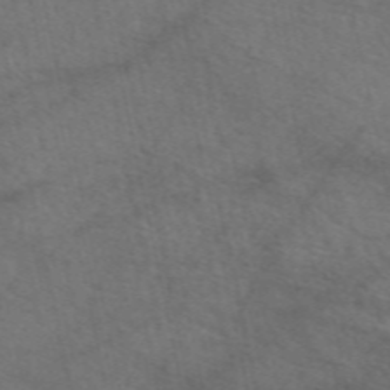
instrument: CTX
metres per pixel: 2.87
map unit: eAb
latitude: 51.1781
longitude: 110.9730
